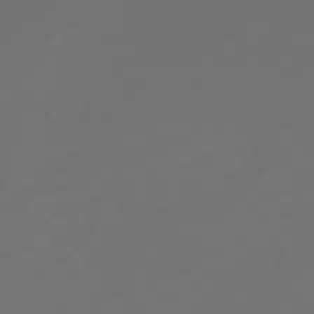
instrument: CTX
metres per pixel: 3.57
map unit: Nve
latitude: -58.6518
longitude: 56.6140
